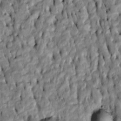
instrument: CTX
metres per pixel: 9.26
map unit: Htu
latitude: -7.1998
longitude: 144.5574
